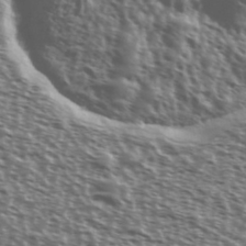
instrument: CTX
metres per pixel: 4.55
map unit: Ave
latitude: 37.9528
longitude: -111.9150
